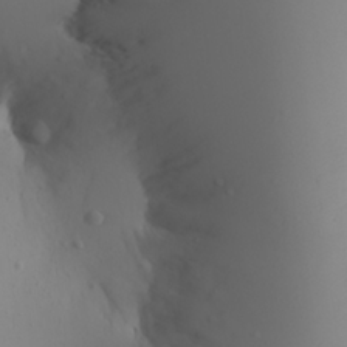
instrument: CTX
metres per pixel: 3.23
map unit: Aa
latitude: 22.2522
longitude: -145.8961
